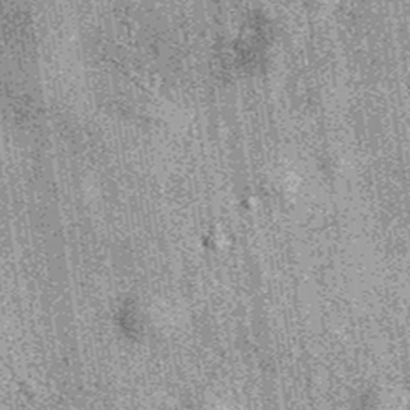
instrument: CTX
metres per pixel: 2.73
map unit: eAb
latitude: 37.9150
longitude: 107.7855
